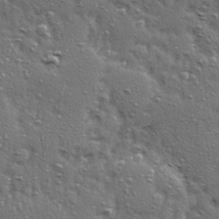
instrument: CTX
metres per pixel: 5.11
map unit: Ave
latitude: 15.8395
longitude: -104.5735
